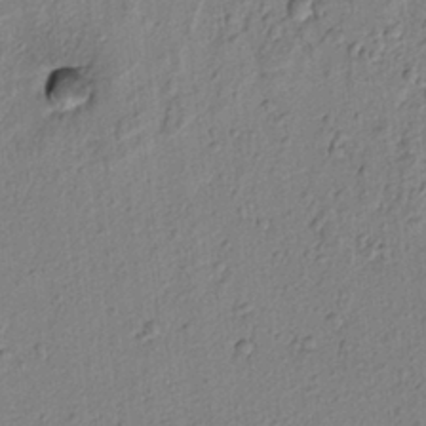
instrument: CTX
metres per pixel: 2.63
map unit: lAvf
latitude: 6.2334
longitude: 165.5588
